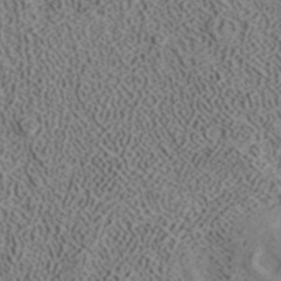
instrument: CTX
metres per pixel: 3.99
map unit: ANa
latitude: 39.3104
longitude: 19.2187
